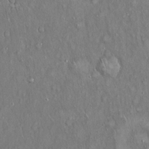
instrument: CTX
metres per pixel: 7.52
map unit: Hto
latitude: 18.0255
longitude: -60.6490
